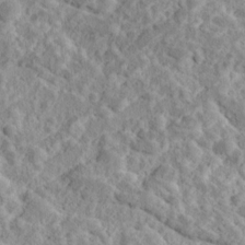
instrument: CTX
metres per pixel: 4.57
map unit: Ave
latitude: 18.0444
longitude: -135.1781
